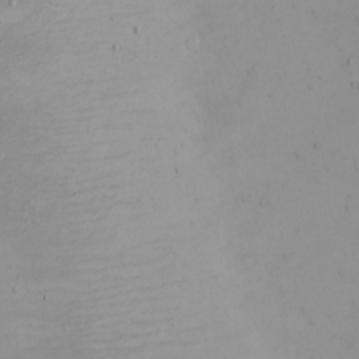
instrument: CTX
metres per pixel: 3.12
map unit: eHh
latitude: -5.3320
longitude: -80.7246
